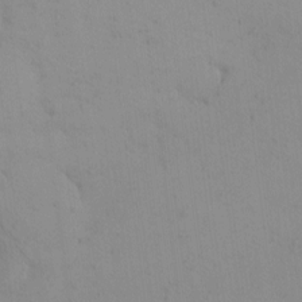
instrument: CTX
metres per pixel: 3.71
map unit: eHh
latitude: -0.1984
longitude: 17.7100
